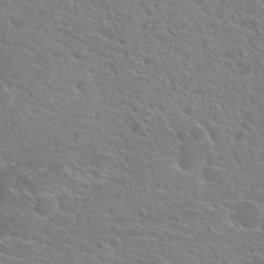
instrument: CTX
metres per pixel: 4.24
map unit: Hto
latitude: 21.3671
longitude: -39.5749
